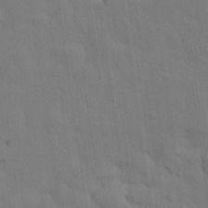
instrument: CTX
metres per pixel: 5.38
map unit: Nhu
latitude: 27.1403
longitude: -73.1026
